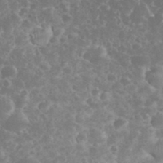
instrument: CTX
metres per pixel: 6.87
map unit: eHh
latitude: 34.8191
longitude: -62.4790
